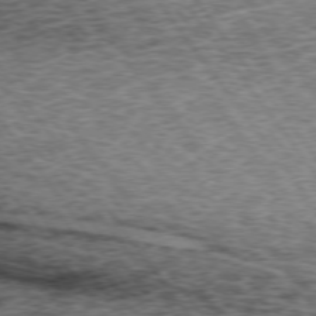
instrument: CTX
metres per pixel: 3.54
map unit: lApd
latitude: 73.5372
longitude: -76.3467
